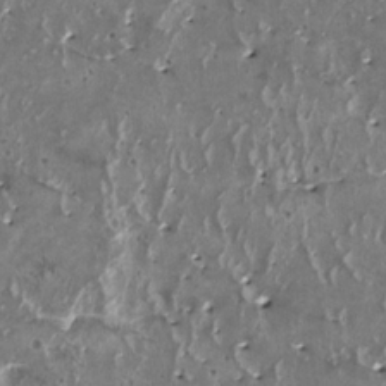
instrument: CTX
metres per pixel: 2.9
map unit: HNhu
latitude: 1.6693
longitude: 5.4454
